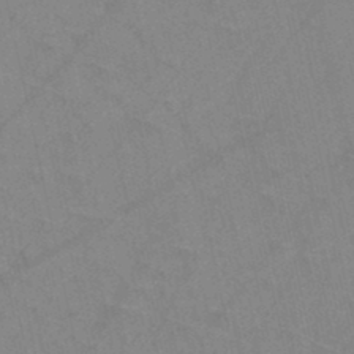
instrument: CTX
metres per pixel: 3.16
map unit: HNb
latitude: -45.0109
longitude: -41.6693
